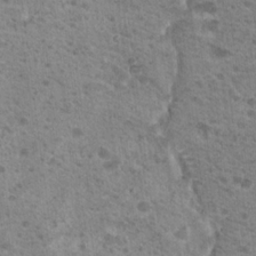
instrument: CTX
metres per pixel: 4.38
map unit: Nhu
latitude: 19.3292
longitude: -31.6883
